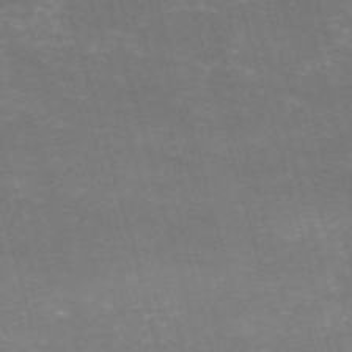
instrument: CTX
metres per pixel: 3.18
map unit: HNb
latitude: -54.5763
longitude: -37.0270
